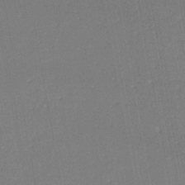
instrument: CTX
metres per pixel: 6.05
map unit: eHh
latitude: -44.8030
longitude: -28.5734
